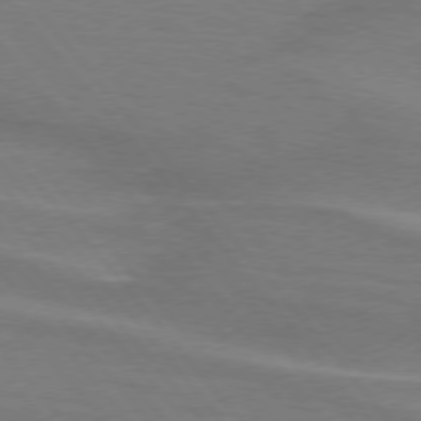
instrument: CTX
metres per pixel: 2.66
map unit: lApd
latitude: 75.1214
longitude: -80.8191
